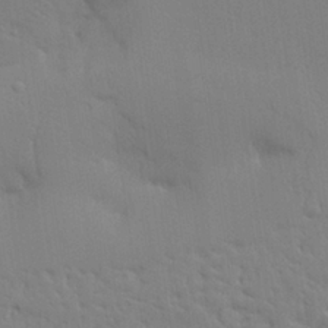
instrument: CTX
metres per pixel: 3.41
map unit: Aa
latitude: 25.7449
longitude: -130.1956
